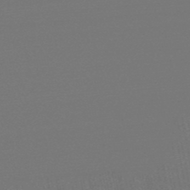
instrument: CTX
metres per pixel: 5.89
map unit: eHb
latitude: -49.8234
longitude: 67.2565
